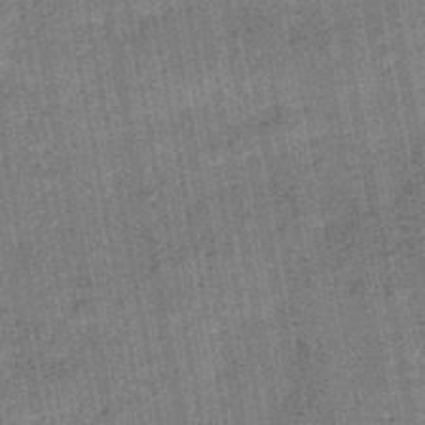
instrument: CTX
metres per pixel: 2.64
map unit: HNb
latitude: -48.5007
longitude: -38.5546
